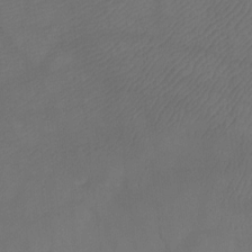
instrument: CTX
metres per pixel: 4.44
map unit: Ht
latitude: -7.7288
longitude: -34.5923
